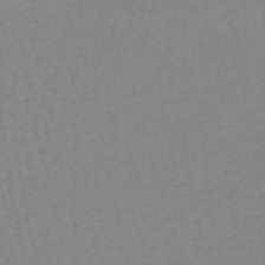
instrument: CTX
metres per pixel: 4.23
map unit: eHb
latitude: -45.9367
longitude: 82.2172
